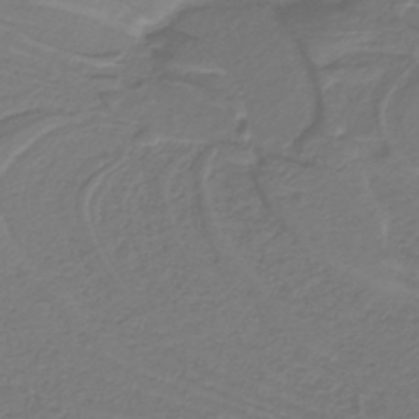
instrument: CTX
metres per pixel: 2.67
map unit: lHb
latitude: -42.6518
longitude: 52.4818
